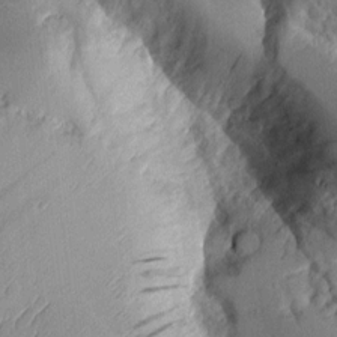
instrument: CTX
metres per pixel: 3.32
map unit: Aa
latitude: 9.6316
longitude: -127.5371
